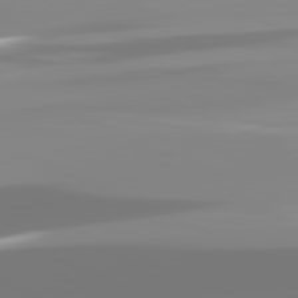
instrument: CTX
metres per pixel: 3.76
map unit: lApd
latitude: 81.9528
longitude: -149.2537
